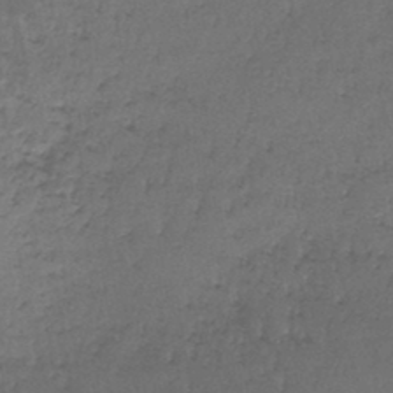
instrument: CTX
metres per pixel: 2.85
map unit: lHb
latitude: -43.5966
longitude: 58.4817
